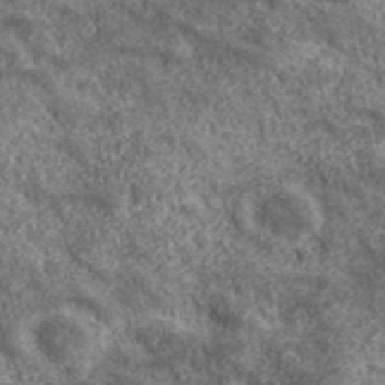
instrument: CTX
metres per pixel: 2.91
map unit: eHh
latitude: 43.1025
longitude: -89.1026
